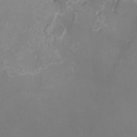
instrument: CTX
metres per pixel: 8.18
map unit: HNhu
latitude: -2.5384
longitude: -6.5168
